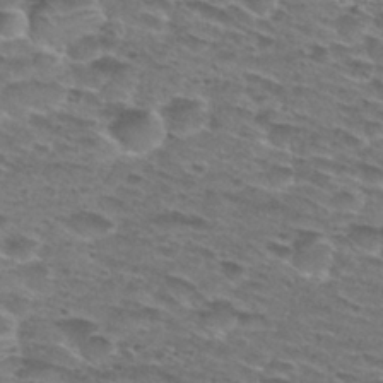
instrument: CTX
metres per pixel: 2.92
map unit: Hto
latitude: 28.8380
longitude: -47.9717
